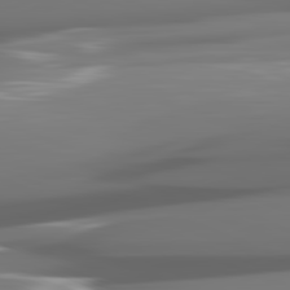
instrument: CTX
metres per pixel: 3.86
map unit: lApd
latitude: 81.9717
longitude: -148.1389
